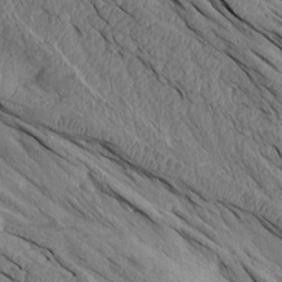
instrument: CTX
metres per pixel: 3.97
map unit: Aa
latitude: 14.5735
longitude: -146.6869
